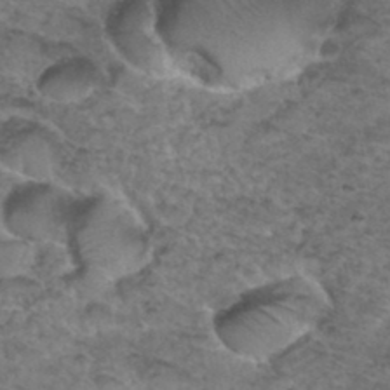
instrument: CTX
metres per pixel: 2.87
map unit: Hto
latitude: 36.0633
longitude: -48.3089
